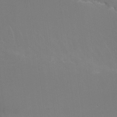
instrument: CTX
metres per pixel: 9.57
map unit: Nhu
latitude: -14.5385
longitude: -55.1970
